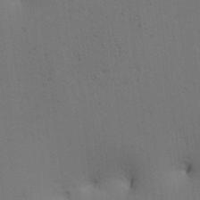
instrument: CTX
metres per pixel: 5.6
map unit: lAa
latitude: 12.3467
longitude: -108.2522
